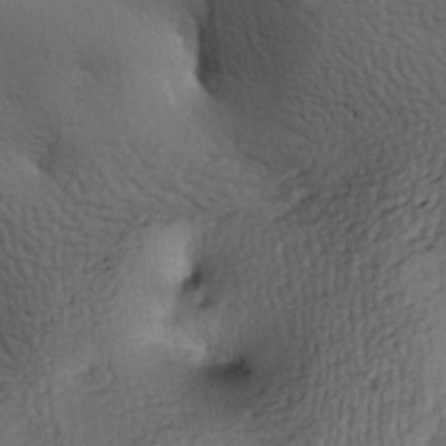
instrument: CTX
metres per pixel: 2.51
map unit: lAa
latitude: -7.1242
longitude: -125.2726
